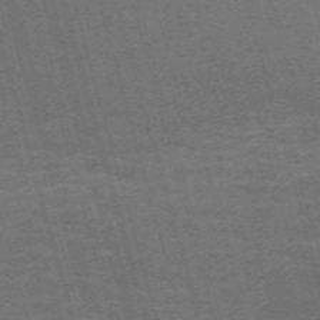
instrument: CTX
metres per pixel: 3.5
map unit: Nve
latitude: -59.3887
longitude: 64.0094
